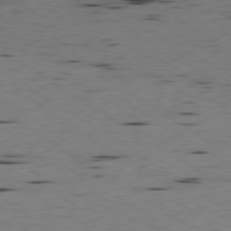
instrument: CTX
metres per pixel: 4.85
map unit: Ap
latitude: -79.6721
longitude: -100.4412
